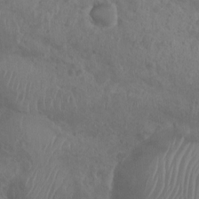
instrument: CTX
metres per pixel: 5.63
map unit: Nhu
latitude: 6.7435
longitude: -19.9717
